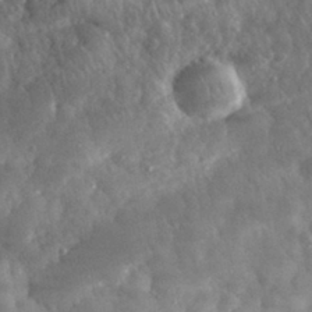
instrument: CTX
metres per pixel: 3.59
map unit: eHh
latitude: 32.0255
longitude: -69.8961
